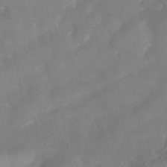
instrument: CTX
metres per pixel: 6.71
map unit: Nhe
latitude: -37.7099
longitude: -118.2522
